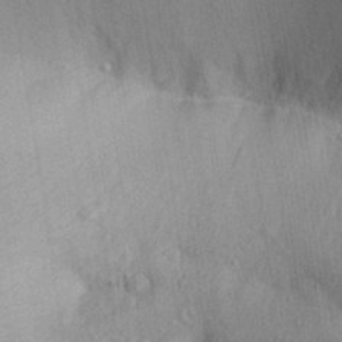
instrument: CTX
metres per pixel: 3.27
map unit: Aa
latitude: 29.6694
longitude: -146.7813
